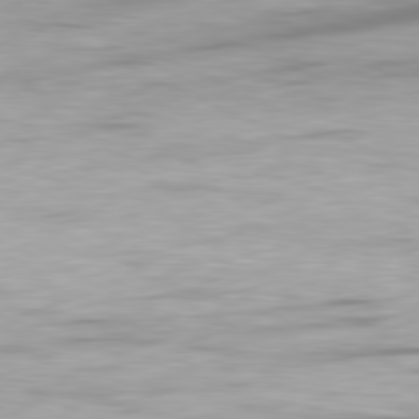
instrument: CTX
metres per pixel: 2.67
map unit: Ap
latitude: -81.6533
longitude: -61.1970
